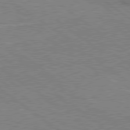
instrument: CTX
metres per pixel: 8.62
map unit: lApd
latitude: 79.4805
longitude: 167.0864
